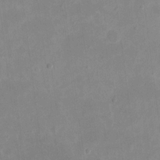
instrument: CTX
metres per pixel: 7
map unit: eHh
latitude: 19.4615
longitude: -70.6679
